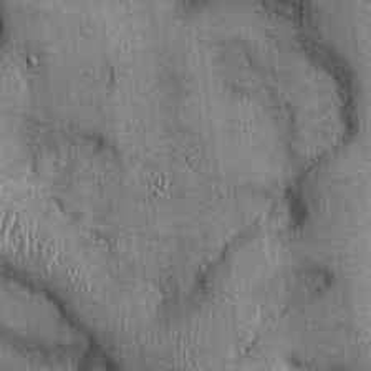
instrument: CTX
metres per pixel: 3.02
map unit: Ht
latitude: -2.4629
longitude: -13.0270
